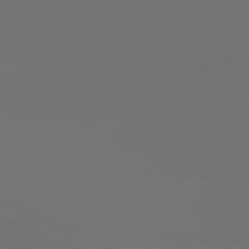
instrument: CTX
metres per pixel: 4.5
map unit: lApd
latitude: 81.5749
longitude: 147.8611
